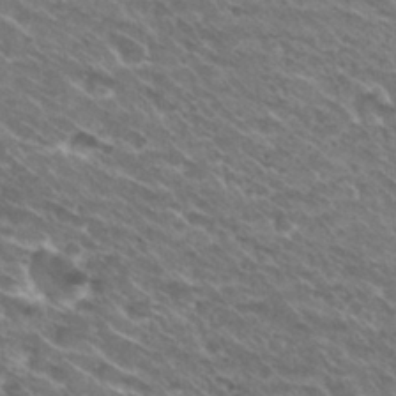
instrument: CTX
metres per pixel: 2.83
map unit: Hto
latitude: 30.3468
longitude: -42.9514
